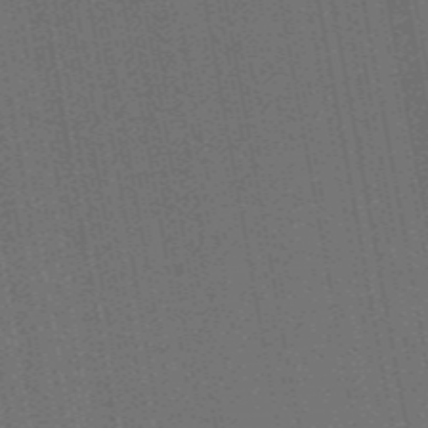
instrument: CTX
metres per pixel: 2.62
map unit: lHb
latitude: -47.4265
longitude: 59.1053
